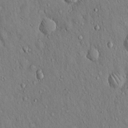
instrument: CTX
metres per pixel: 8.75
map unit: Hto
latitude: 16.4601
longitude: -58.7435
